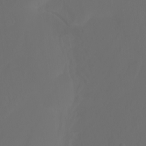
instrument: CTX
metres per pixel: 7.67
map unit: Ht
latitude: -3.0108
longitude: -60.7813
